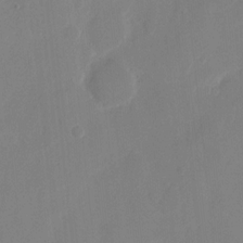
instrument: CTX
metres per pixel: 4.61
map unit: eHh
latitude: 10.1767
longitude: -67.7638
